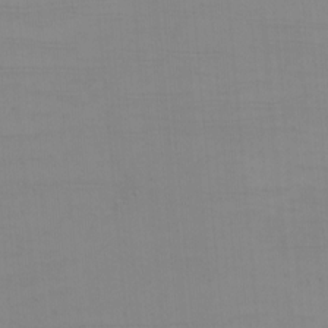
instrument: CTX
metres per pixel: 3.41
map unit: eHh
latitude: -5.6533
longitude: -83.4993
